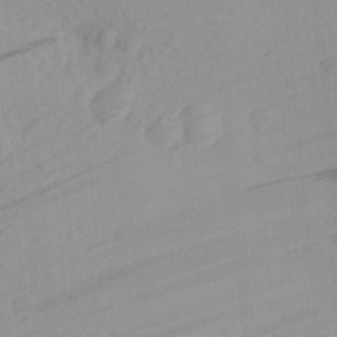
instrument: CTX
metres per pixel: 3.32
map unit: Aa
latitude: 28.5546
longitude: -132.0444
